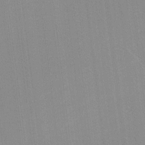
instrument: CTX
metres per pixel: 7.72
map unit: lHvf
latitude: -12.4440
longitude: -103.1781
